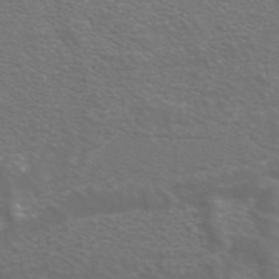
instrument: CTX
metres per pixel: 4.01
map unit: ANa
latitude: 43.6316
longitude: 24.1795
